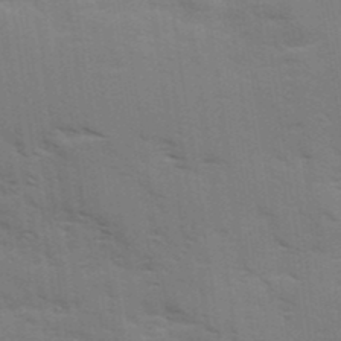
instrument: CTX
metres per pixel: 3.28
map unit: Ave
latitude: 11.7072
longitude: -102.2333
